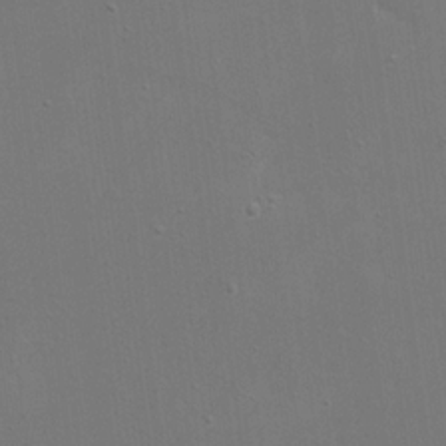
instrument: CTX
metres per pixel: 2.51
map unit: eHh
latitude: 19.5749
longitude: -69.3671
